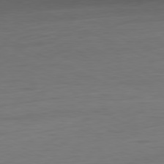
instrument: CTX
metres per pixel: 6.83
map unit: Ap
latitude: -81.1620
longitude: -76.4979
